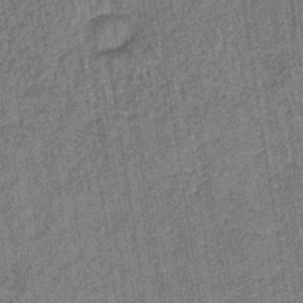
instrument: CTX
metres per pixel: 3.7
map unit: lHb
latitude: -38.8975
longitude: 60.2551
